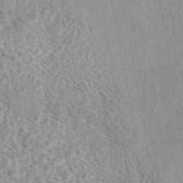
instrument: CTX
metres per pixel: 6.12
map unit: eAb
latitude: 44.1200
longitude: 109.6155
